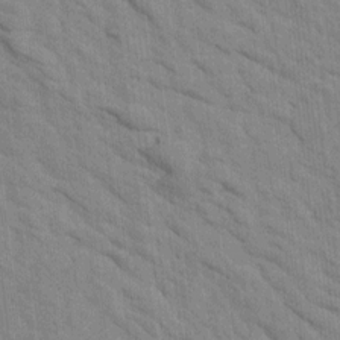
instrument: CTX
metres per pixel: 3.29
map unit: Htu
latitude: 1.3670
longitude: 143.3509
